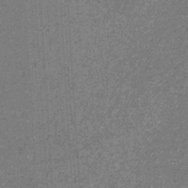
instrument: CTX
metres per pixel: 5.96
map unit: eHb
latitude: -31.8233
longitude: 69.6721
